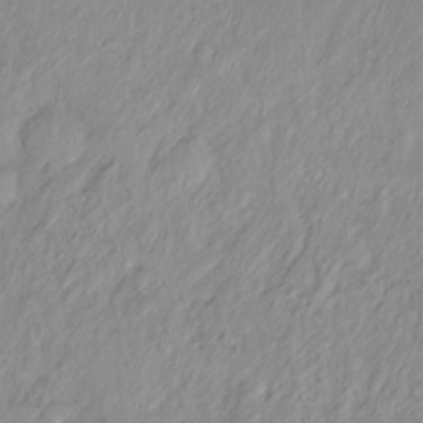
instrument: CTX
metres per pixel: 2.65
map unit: Htu
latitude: -14.8030
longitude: -44.9136
